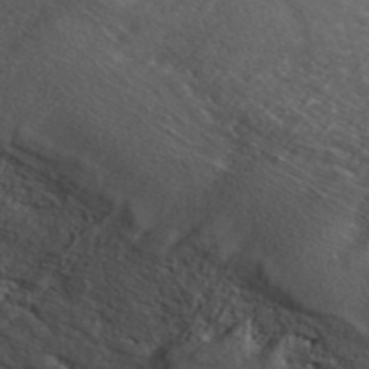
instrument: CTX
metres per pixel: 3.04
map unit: ANa
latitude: 43.2537
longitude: 29.2943
